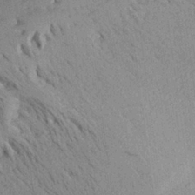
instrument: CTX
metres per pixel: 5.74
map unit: Aa
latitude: 26.7813
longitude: -143.5938
